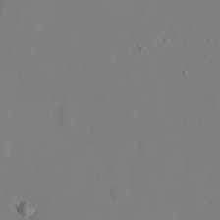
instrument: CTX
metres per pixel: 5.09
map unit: eHh
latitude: 22.1578
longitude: -66.1577
